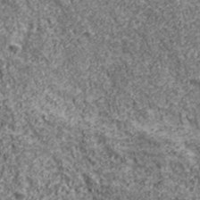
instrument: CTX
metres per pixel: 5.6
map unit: eHh
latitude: 43.6316
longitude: -89.5560
